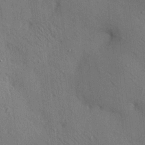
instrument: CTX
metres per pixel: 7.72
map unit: HNhu
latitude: 12.6302
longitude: 10.1606
